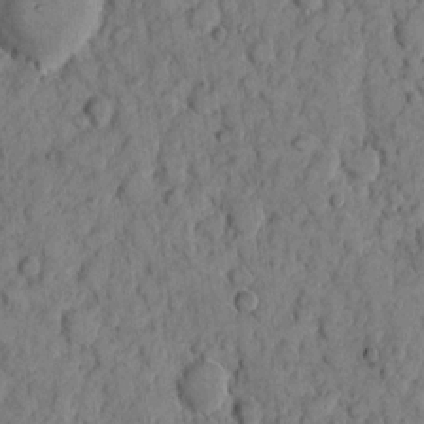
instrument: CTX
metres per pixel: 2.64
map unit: eHh
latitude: 8.0444
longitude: -63.7072
